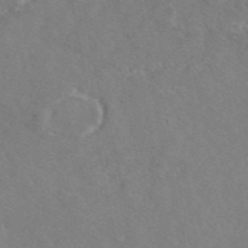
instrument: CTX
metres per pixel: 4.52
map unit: eAb
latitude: 46.1956
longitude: 110.4440
